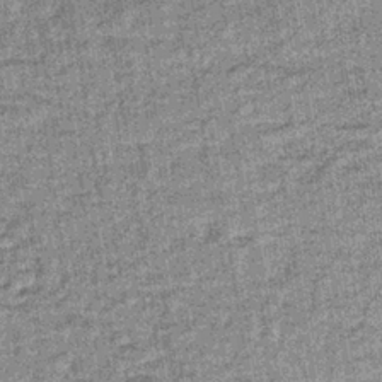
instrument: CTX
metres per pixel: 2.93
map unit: lHb
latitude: -37.1242
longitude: 64.3118
